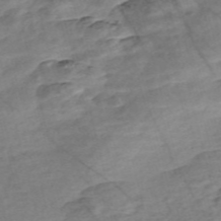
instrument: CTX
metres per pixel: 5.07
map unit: Nve
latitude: -56.9730
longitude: 53.7288
